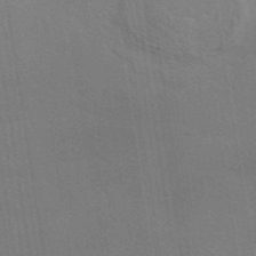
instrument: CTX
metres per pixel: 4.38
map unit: eAb
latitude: 43.1214
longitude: 112.3873
